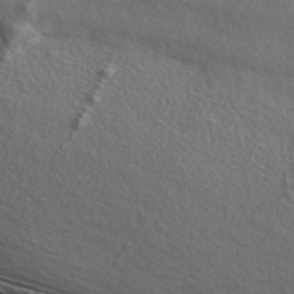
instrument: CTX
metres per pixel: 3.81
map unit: ANa
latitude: 45.8394
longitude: 49.5210
